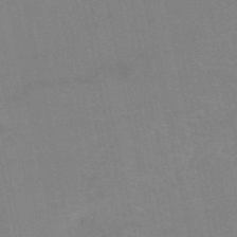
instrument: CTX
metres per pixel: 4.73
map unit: HNb
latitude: -52.2172
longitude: -44.1766
